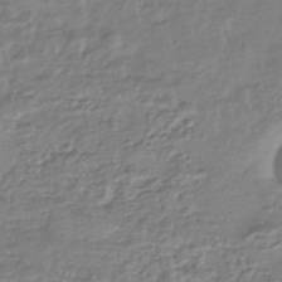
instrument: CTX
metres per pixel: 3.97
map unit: HNhu
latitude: -44.2740
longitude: 97.2565
